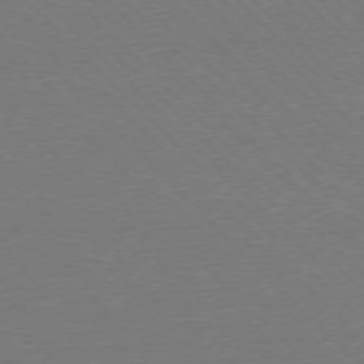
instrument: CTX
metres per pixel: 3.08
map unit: Ap
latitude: -78.5007
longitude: -62.7058
